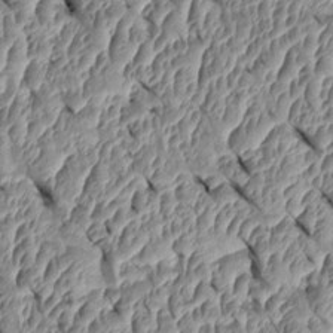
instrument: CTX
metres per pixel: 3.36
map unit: Htu
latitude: 1.6316
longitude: 148.1228
